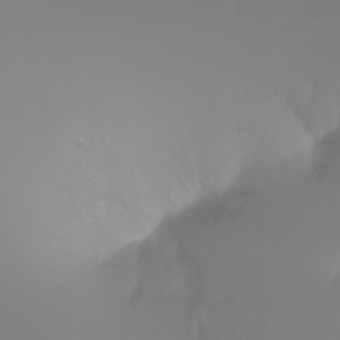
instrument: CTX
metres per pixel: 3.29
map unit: Ht
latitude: -2.2928
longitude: -61.4048
